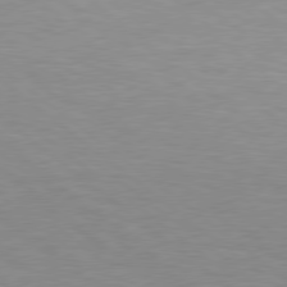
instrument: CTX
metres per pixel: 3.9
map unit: Hpe
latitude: 78.4412
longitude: -151.7827
